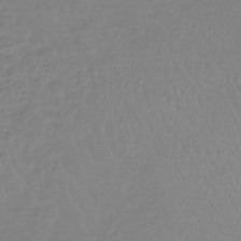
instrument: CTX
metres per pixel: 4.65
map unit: lHb
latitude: -41.5966
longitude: 71.2754
